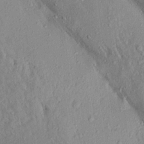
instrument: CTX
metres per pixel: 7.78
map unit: Aa
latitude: 16.8569
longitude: -147.1404
